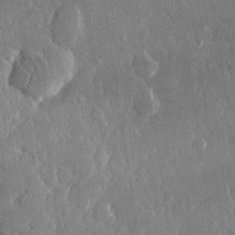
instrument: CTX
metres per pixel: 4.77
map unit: lHvf
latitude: 30.9325
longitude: -92.6301
